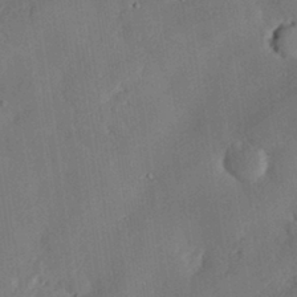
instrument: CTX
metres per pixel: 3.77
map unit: eHh
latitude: 29.9528
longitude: -82.2144
